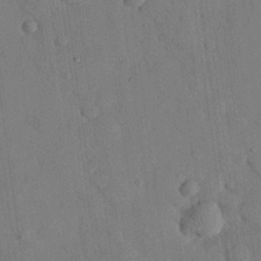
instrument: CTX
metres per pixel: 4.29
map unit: eHh
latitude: 26.4223
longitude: -76.5356
